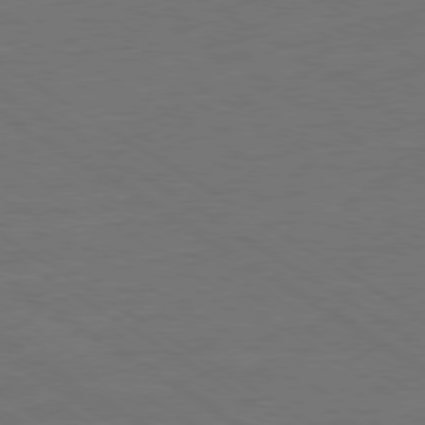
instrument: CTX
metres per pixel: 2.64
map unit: Ap
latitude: -79.7099
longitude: -52.6113
